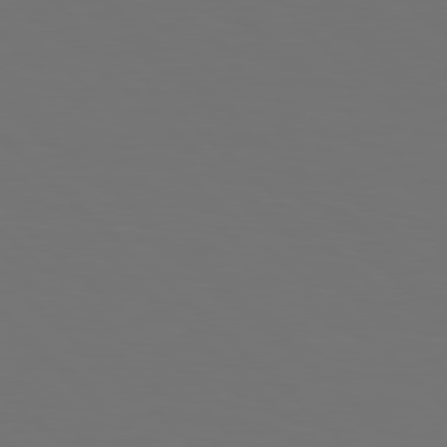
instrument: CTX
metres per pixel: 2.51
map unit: Hpe
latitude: 78.1956
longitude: -175.3104
